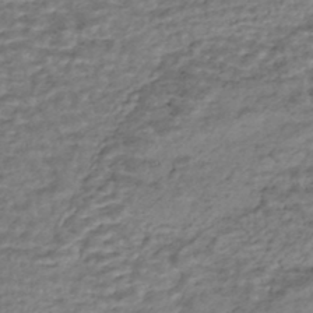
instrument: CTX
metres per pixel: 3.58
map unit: HNhu
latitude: -44.3117
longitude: 102.1606
